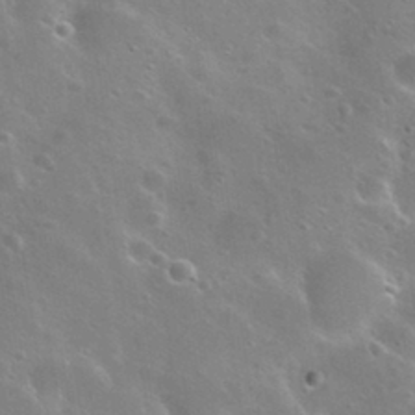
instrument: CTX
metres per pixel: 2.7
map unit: Nhu
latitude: 30.8380
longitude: -55.7072
